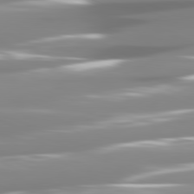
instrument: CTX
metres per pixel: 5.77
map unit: lApd
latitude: 81.3859
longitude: -139.1592
